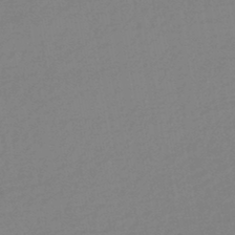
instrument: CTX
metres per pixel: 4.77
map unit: eHb
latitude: -44.8219
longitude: 89.9745
